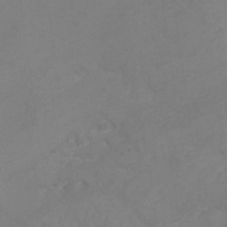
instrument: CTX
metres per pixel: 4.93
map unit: Hto
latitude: 4.5357
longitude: -32.9892
